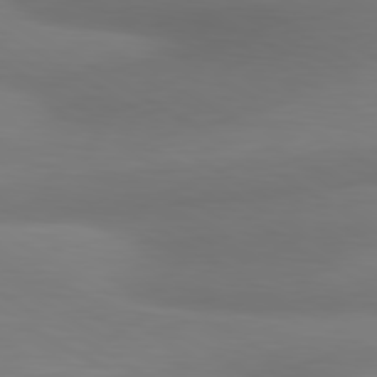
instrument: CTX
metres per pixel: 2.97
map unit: lApd
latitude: 80.5168
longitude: 120.2550
